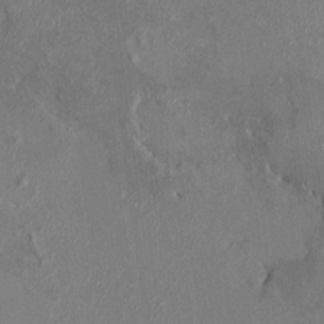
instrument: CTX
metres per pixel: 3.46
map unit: HNhu
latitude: 7.2348
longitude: 2.7652
